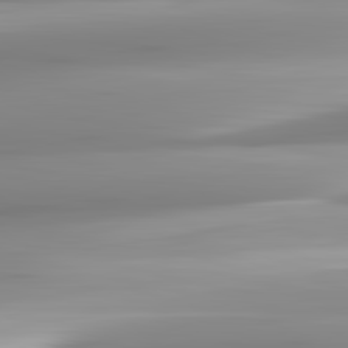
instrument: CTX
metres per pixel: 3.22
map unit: lApd
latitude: 82.8569
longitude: -138.4979
